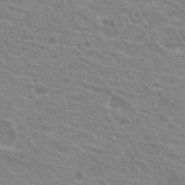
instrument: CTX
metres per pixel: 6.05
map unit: Hto
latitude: 20.9514
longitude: -40.6490
